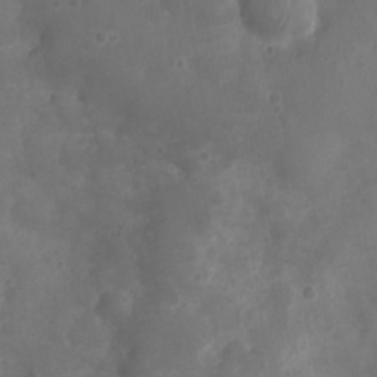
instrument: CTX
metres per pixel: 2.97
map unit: Nhu
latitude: 3.3859
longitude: -15.3104
